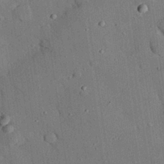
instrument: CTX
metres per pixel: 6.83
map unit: eHh
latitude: 27.8583
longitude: -79.2159
